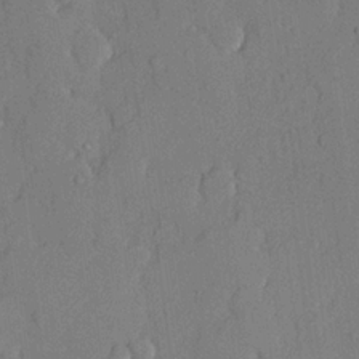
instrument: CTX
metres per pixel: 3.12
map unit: lHvf
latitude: 21.4238
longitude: 145.4832
